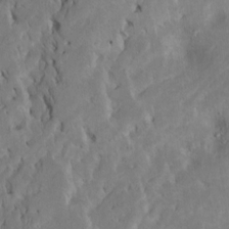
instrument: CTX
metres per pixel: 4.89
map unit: Htu
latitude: -7.4832
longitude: 145.2187
